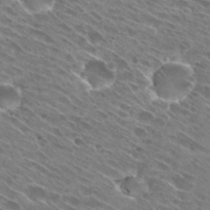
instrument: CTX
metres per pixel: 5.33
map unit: Hto
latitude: 28.9136
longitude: -43.7639
